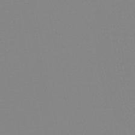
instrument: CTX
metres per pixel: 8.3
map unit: lHb
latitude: -40.8030
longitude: 63.8611
